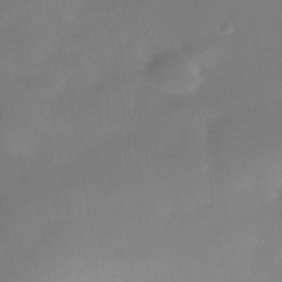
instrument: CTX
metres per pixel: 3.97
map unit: Nhe
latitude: -38.6519
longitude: -118.6868
